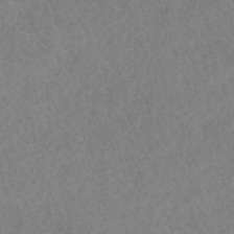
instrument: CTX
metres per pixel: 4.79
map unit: HNhu
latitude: -46.6140
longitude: 30.5573
